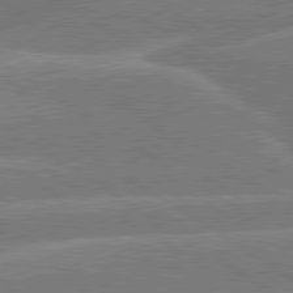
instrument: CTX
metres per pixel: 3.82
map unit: lApd
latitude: 79.9150
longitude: -132.4979
